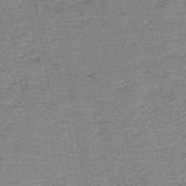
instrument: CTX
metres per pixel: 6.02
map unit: HNb
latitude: -46.1794
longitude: -36.6680
